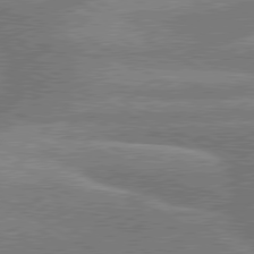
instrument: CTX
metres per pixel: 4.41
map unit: lApd
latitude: 79.8961
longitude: -134.1766
